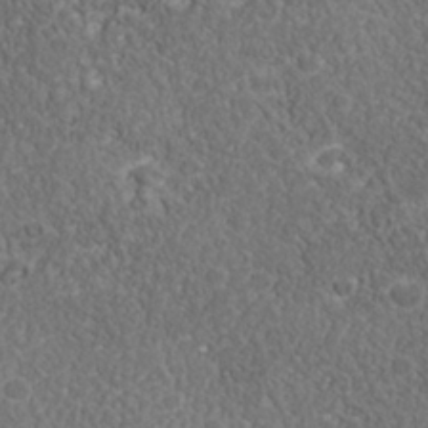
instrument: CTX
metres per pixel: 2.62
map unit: Nhu
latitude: -39.6911
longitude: -85.1781
